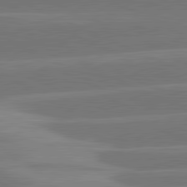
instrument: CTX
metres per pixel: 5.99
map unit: lApd
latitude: 81.6316
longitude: -135.8961
